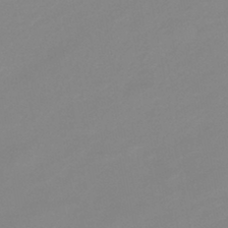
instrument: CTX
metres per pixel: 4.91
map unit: eHb
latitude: -44.8219
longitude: 85.6532
